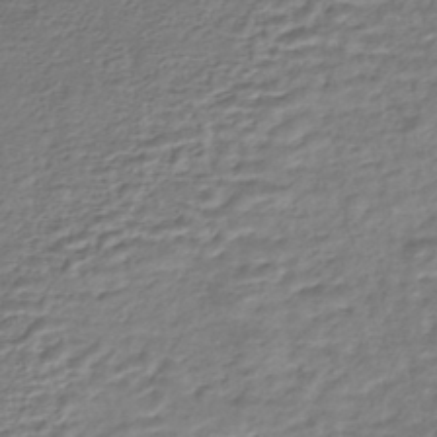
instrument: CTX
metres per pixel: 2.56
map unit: HNhu
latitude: -44.4629
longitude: 101.2753
